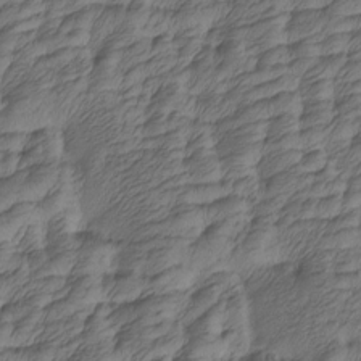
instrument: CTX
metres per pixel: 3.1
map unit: Htu
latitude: -5.4454
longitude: -178.2523
